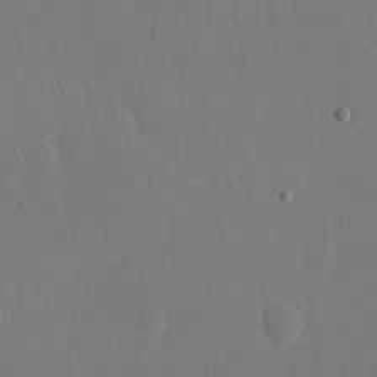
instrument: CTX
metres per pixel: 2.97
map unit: eHh
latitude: 16.6113
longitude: -70.0633
